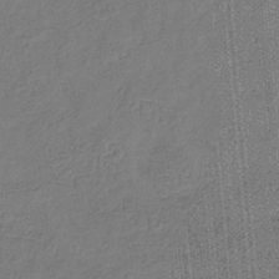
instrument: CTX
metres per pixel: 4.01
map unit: eHb
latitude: -31.3887
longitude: 73.3887
